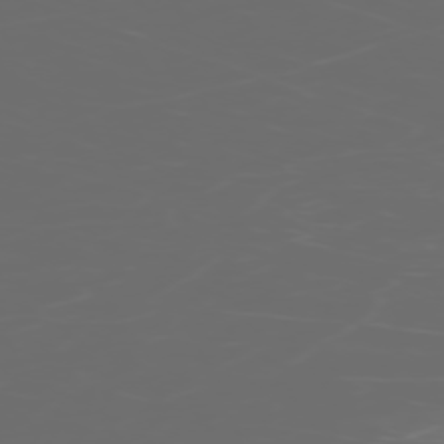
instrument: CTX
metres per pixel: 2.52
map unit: Hpe
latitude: -73.6344
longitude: 5.8044
